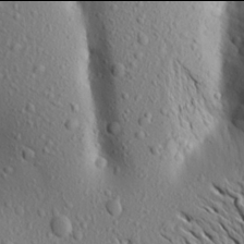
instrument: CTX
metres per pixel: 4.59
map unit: Aa
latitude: 17.9906
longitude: -147.8773
